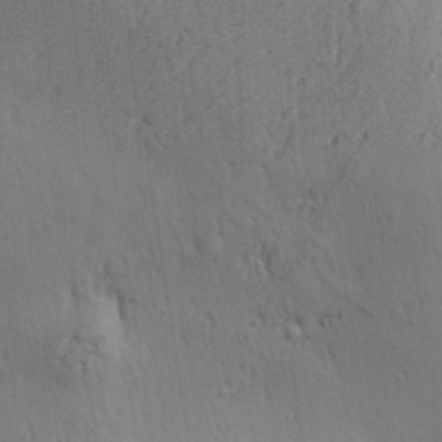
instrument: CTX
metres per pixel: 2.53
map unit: Aa
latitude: 28.1200
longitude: -138.8002
